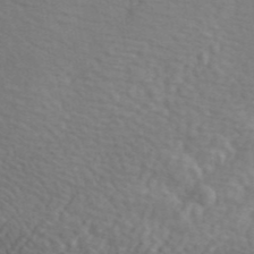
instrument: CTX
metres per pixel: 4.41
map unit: ANa
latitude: 44.1011
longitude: -85.3293
